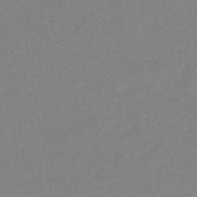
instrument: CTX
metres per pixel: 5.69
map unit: eHb
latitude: -40.9730
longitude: 82.5951
